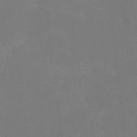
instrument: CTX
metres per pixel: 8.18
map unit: HNhu
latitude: -1.6155
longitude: -3.7071
